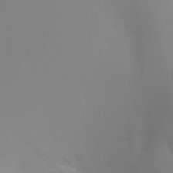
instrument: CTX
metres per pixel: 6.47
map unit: Ht
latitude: -4.7274
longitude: -25.3103
